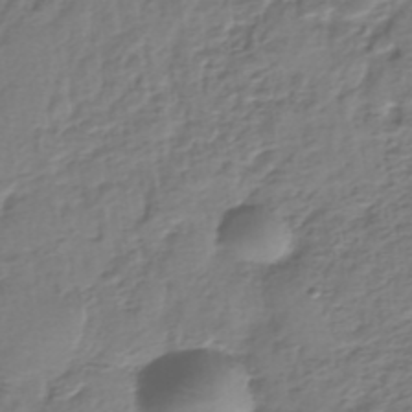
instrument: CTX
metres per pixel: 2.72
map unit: eHh
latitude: -39.5210
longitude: -29.3293
